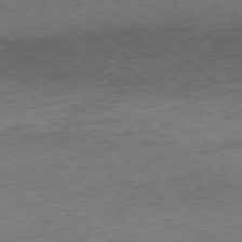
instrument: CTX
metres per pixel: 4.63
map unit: Ap
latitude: -79.0486
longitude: -49.1592
